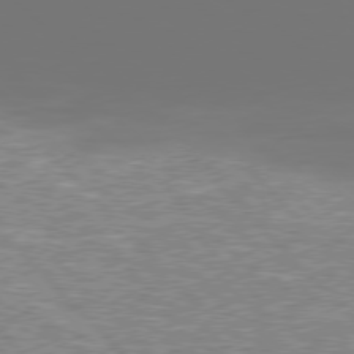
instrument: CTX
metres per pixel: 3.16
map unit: Hpe
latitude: 77.3103
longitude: -135.6694
